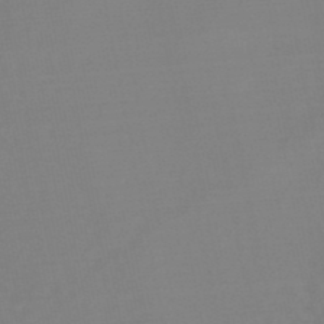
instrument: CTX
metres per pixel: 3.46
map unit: lHb
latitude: -48.4818
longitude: 66.8030
